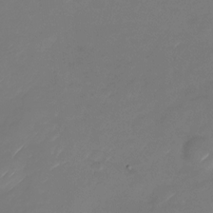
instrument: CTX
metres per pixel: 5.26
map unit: Nhu
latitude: -28.2173
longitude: -72.4979
